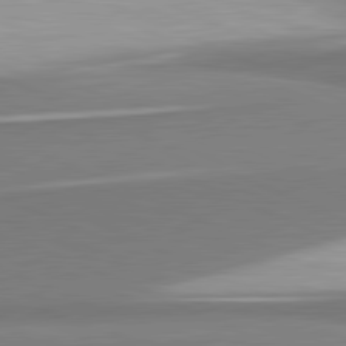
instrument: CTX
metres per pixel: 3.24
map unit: lApd
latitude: 81.5182
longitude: 165.7478
